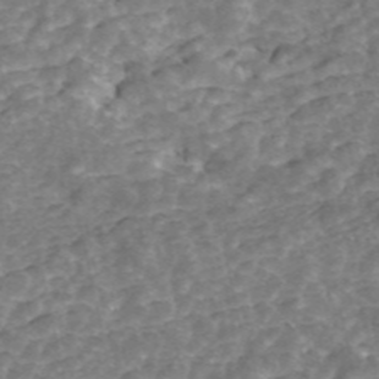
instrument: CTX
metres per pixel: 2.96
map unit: ANa
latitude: 45.1970
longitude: 29.4643
